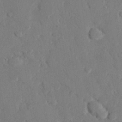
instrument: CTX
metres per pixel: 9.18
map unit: eHh
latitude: 27.2348
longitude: -80.6490
